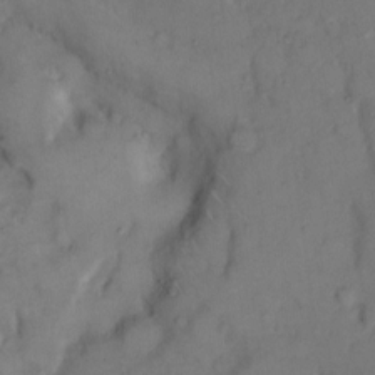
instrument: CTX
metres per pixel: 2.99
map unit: Hto
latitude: 8.6491
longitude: -61.8205
